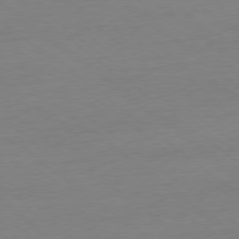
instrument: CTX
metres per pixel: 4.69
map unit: Ap
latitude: -78.4818
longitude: -95.8584
